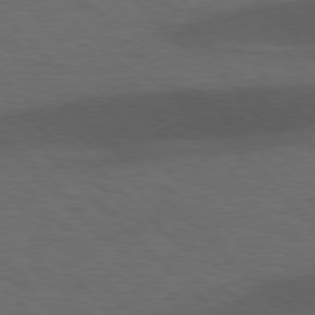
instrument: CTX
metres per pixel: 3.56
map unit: lApd
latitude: 77.0080
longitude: -60.0255
